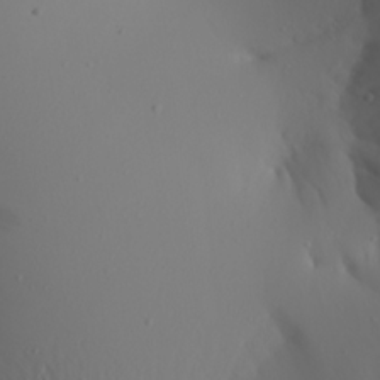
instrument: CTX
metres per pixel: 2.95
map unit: Aa
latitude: 20.7058
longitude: -145.6883
